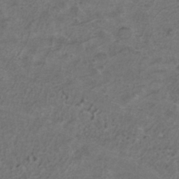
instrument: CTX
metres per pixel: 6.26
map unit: ANa
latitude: -37.1809
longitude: 95.3131
